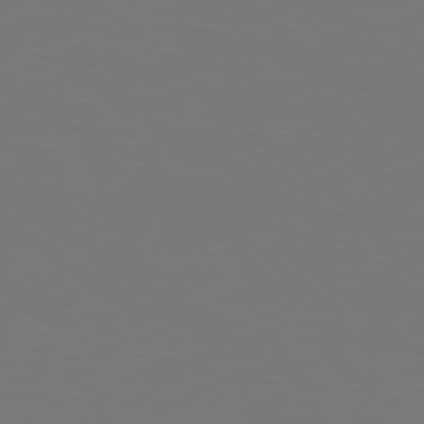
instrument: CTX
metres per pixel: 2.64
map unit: Hpe
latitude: 78.7624
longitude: -138.8191
